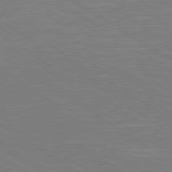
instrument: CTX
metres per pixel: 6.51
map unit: Hpe
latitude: 79.4238
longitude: -126.0255
